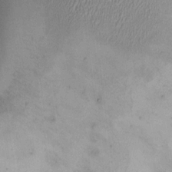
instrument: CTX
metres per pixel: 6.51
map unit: HNhu
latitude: 3.8205
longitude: -5.2915
